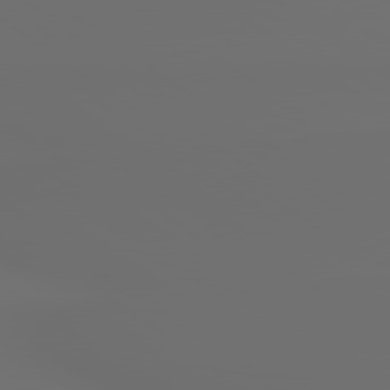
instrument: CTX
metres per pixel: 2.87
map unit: lApd
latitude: 79.6883
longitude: 176.8030
